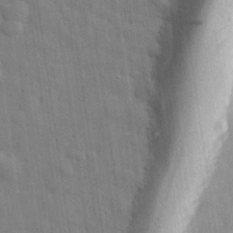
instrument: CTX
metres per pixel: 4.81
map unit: eHh
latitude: 29.7638
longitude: -74.9703
